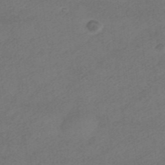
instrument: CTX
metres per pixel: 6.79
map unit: HNhu
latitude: -40.1417
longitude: 103.8611
